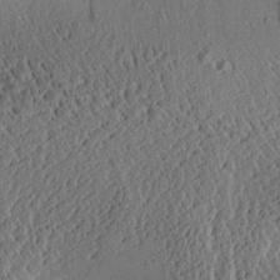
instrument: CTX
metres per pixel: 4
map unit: Aa
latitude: 24.7246
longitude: -133.5749
